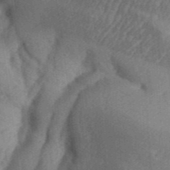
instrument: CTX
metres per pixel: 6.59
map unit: Aa
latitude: 33.2159
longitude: -142.5357
